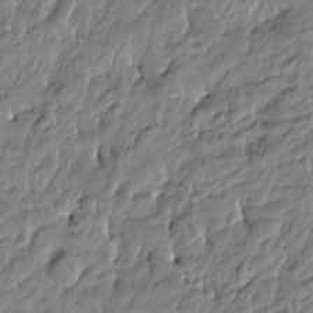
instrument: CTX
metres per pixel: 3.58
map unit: Htu
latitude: -5.1620
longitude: 177.3510
